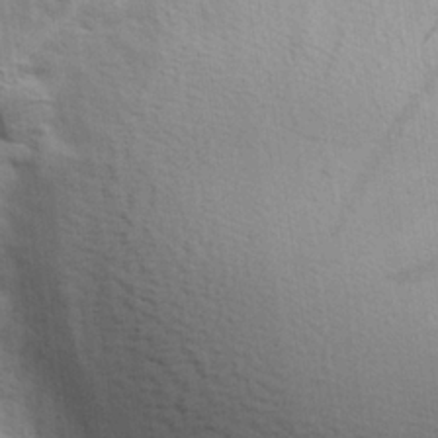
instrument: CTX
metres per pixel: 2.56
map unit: Hve
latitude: 25.7260
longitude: -94.1011
